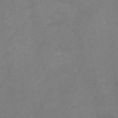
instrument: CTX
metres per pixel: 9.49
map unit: HNhu
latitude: -0.8408
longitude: -3.6694
